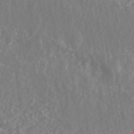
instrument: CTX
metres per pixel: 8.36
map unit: ANa
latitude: 44.8569
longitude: 23.5210
